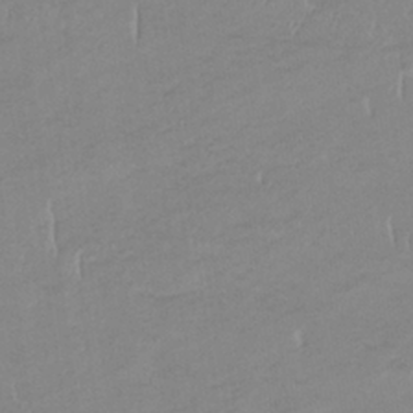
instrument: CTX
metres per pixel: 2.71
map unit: eHb
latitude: -33.7856
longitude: 68.4629
